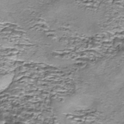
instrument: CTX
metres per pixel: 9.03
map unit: Nhe
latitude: -45.5777
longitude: 153.1053
